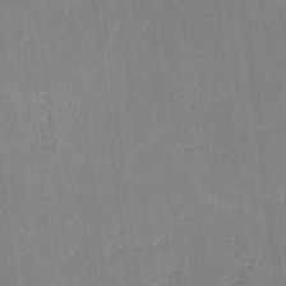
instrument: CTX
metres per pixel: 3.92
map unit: lHvf
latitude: -10.8786
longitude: -101.2159
